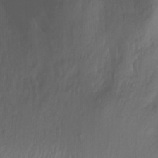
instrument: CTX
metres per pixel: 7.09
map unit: Nhu
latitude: -13.1242
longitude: -60.4979
